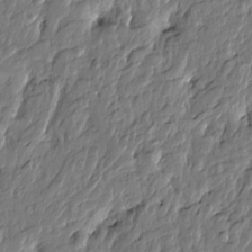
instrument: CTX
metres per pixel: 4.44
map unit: Htu
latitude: -5.1053
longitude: 178.9919
